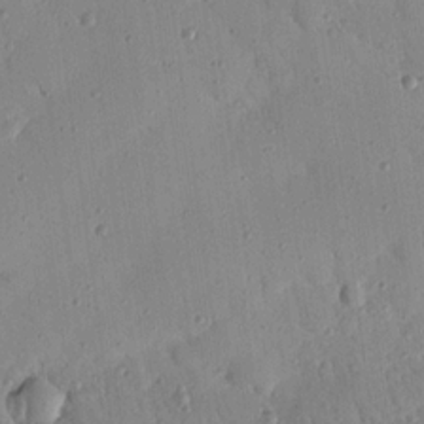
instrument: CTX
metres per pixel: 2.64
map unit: Nhu
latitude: 18.5545
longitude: -78.3279
